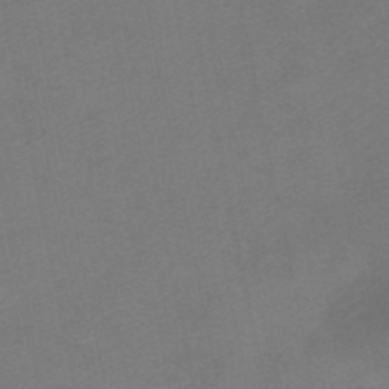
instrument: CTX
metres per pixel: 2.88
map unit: HNhu
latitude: -40.2550
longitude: 103.5399
